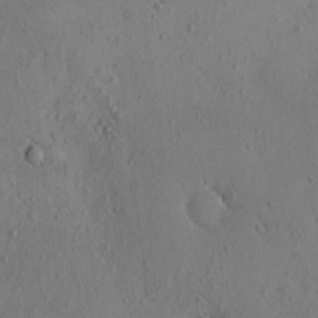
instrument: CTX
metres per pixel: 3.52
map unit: eHh
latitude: -0.3873
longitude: 18.5196
